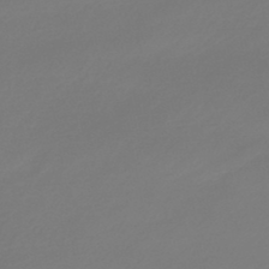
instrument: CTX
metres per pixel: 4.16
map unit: lHb
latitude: -46.8408
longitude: 62.6329
